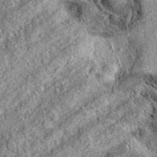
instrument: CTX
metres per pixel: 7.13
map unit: eAb
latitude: 38.2145
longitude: 109.3132
